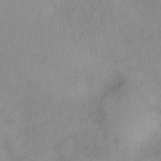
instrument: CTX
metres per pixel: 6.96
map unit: Nhu
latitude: 11.6316
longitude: -26.8002
